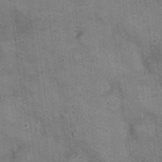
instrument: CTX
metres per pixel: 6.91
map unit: eHh
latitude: 21.8773
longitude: -61.1970
